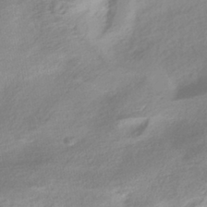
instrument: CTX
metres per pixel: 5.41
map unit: HNhu
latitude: -41.1242
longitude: 92.0283
